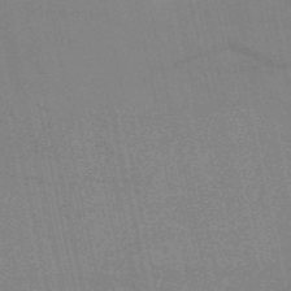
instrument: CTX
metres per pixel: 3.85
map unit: HNb
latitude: -53.1809
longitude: -47.3293
